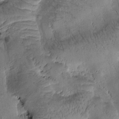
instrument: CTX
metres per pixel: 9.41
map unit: Htu
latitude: -1.1054
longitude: 172.1606
